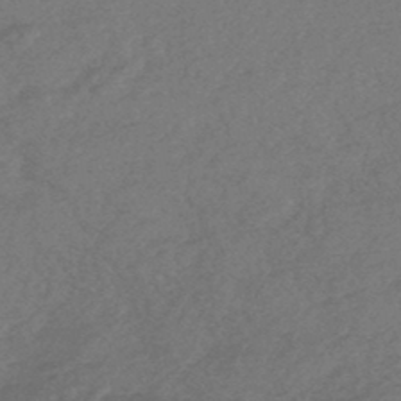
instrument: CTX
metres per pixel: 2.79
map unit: HNhu
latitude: -45.4454
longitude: 93.2376
